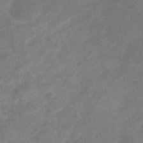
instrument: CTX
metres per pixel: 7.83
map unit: eHb
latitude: -33.5210
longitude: 72.8786
